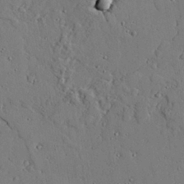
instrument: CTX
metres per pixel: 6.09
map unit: lAvf
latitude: 24.3656
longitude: -110.1767
